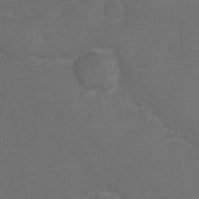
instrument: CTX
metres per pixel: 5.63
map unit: Hto
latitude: 5.8205
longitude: -30.8758
